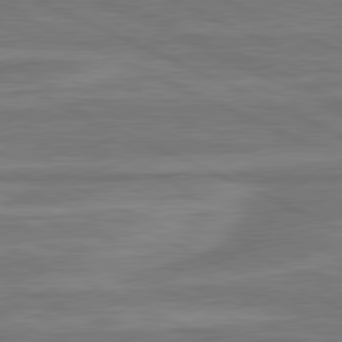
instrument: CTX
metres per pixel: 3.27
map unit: lApd
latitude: 81.1214
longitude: -175.3104
